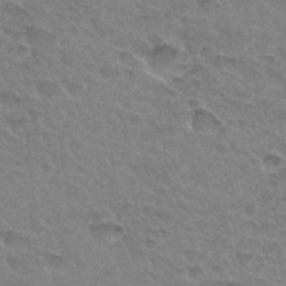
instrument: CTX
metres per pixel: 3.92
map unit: Hto
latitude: 33.8016
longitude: -45.8205
